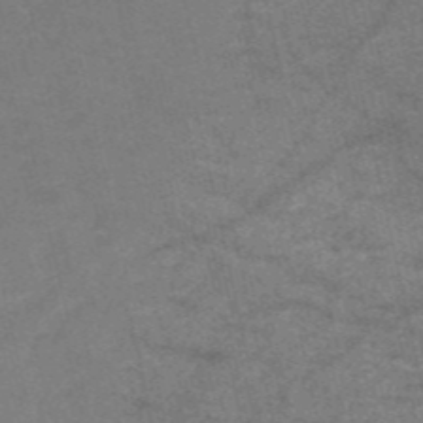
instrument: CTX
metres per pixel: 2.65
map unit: HNb
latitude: -53.4643
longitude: -48.1200
